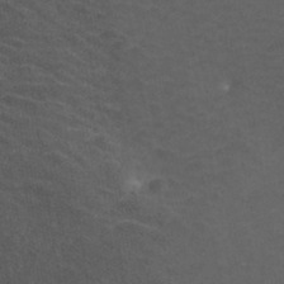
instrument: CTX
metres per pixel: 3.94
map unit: ANa
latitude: 41.4993
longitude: 26.9541
